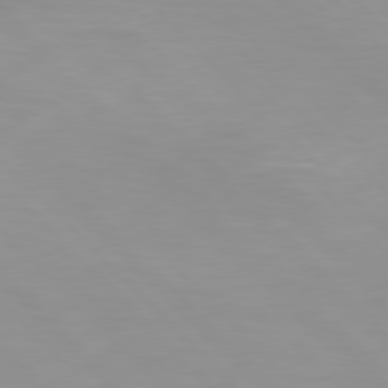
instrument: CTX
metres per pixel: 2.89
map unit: Hpe
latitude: 77.4426
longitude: -167.4426
